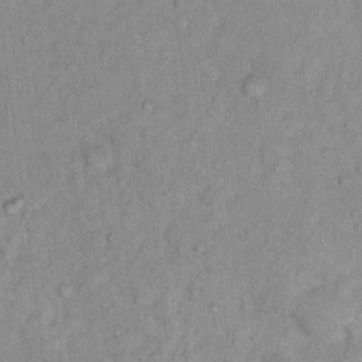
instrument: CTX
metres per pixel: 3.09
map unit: Hto
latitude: 14.5357
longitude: -37.8206
